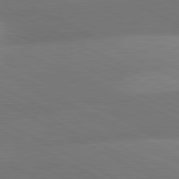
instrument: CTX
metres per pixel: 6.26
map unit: lApd
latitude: 81.1403
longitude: 129.5021
